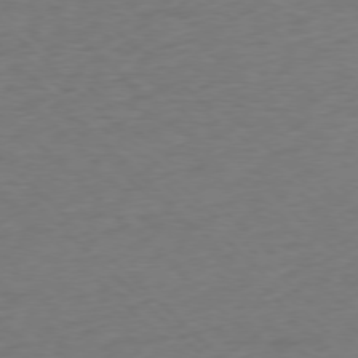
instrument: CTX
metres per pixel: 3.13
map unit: Ap
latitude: -77.6722
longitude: -79.9528
